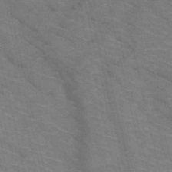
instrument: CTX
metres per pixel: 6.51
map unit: HNb
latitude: -48.0283
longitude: -47.8962
